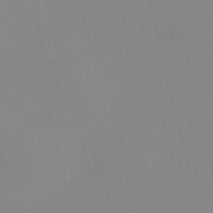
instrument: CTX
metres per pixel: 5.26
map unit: Nve
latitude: -56.4629
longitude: 52.2361
